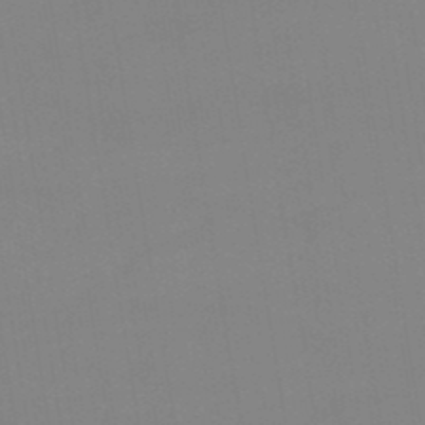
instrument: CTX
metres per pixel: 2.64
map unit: lHb
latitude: -49.1620
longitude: 67.7855
